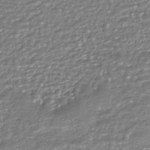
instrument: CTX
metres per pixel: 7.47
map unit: HNhu
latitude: -45.0109
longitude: 96.1039
